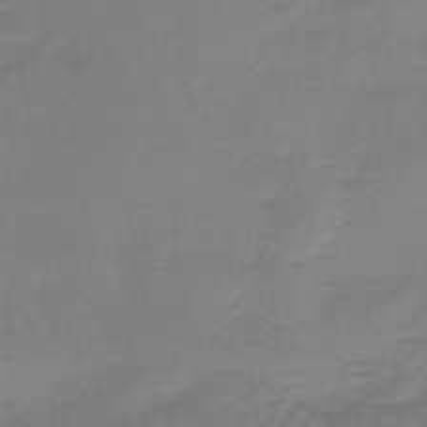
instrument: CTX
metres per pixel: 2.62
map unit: lHb
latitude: -42.0849
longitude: 63.1998
